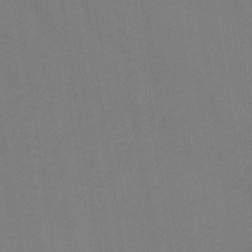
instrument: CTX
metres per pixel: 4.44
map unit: lHb
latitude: -35.3699
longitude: 66.7841
